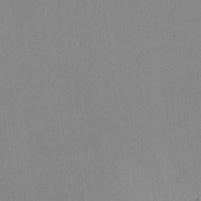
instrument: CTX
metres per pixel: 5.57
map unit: lHvf
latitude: -11.2376
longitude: -100.2523
